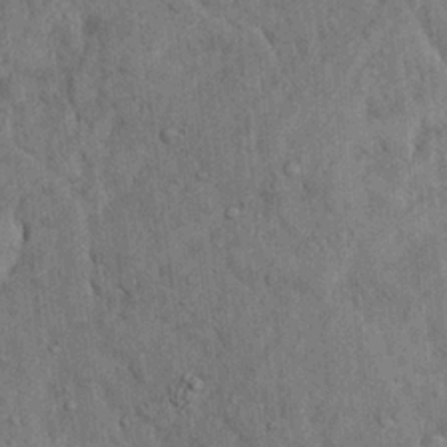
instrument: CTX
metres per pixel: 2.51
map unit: Ave
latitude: 23.5749
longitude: -134.2333
